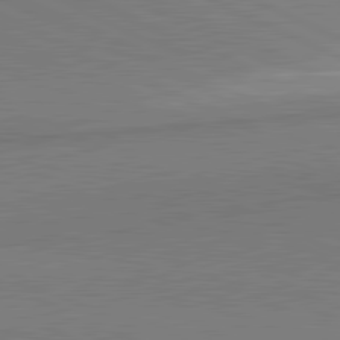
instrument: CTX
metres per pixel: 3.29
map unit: lApd
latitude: 81.7827
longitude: 162.3684
